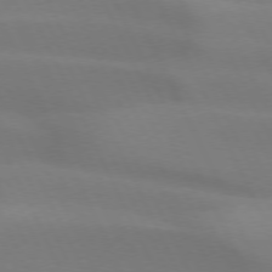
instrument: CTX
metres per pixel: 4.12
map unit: lApd
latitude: 73.3482
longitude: -48.4412
